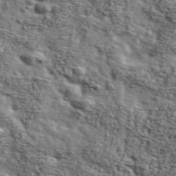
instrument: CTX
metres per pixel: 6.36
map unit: Ave
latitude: 43.4427
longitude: -110.2523
